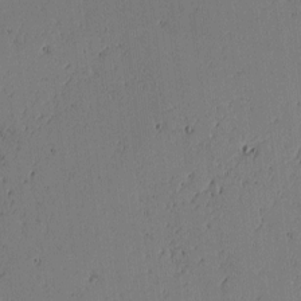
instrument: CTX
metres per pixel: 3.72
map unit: lAvf
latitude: -2.0849
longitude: -106.9325
